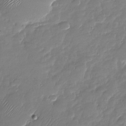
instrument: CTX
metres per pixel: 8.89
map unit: Nhu
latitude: -27.5966
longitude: -61.9339
